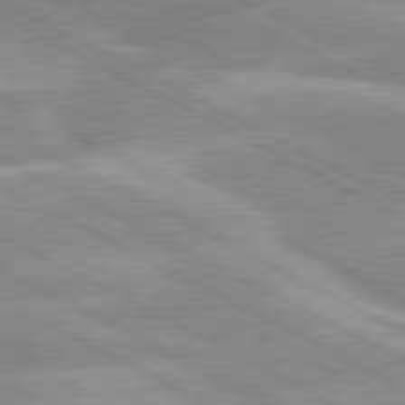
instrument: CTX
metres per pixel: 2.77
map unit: lApd
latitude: 80.3278
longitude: -125.1970
